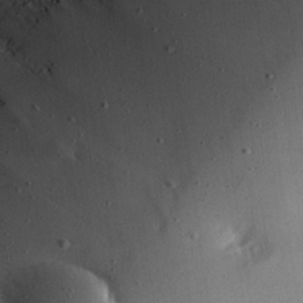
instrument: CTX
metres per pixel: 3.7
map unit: Hve
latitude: 26.5357
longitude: -93.7071
